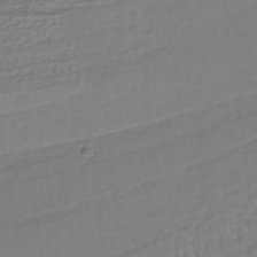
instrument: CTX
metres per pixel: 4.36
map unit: lHb
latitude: -37.4832
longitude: 59.1431
